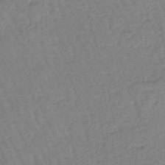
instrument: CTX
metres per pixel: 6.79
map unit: eHb
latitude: -45.2376
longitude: 80.7841
